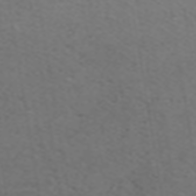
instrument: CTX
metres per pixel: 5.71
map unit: ANa
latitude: 39.2348
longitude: 24.4818
